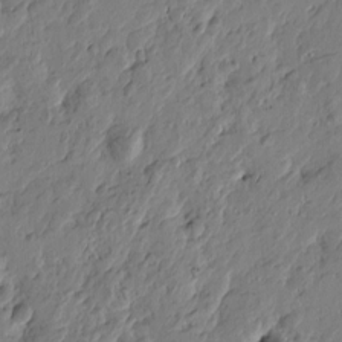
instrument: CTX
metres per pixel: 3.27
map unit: Htu
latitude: -2.3306
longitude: -178.2901
